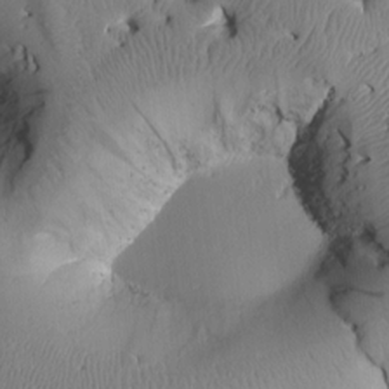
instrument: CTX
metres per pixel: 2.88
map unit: Htu
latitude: 1.6694
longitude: 176.2362
